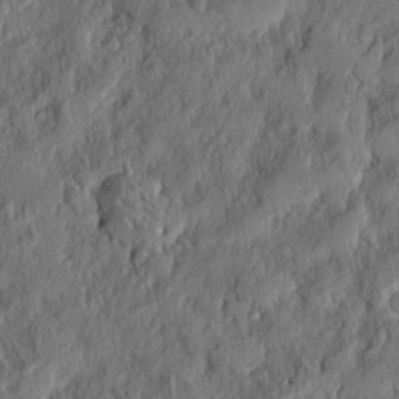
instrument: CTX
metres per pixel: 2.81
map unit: eHh
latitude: 6.3278
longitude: -76.4412
